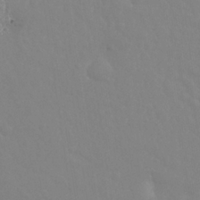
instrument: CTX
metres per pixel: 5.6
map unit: Nhu
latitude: 26.0444
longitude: -56.3467
